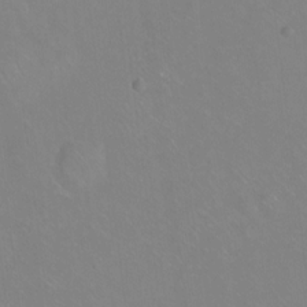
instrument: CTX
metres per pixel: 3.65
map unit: Hto
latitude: -13.8422
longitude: -41.8016
